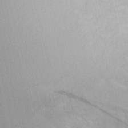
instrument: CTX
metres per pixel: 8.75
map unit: Nhu
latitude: 2.0255
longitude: -77.0080
